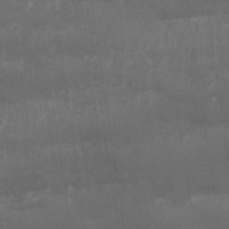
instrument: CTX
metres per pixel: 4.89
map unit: Nhu
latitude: 25.9150
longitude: -62.3845
